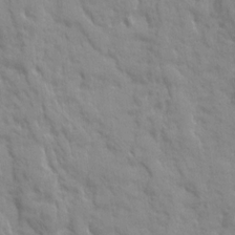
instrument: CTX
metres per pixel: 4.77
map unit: Ave
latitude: 19.8016
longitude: -133.9528
